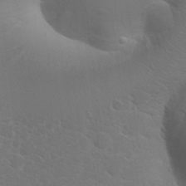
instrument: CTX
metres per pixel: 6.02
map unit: Hto
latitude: 18.9891
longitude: -36.4601
